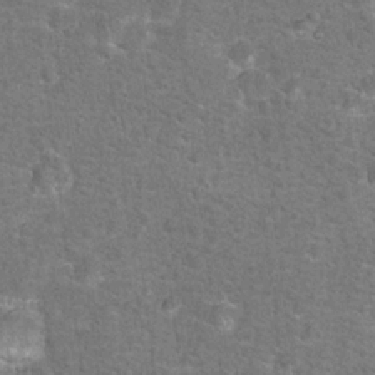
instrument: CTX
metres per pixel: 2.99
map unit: Hto
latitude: 17.2726
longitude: -42.7435
